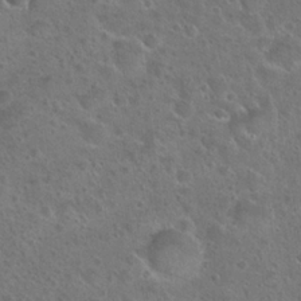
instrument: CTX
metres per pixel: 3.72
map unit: Hto
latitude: 23.3859
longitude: -48.9325
